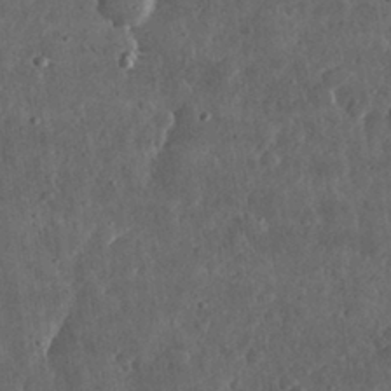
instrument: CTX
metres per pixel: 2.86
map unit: lHvf
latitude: 31.9339
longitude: -88.5357
